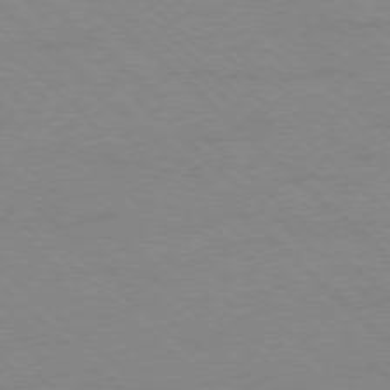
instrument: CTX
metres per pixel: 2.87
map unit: Ap
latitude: -78.1416
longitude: -85.2348
